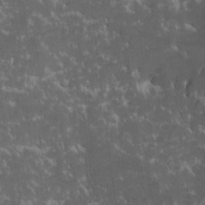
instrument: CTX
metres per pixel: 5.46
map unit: Ave
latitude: -10.3495
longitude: -117.1214
